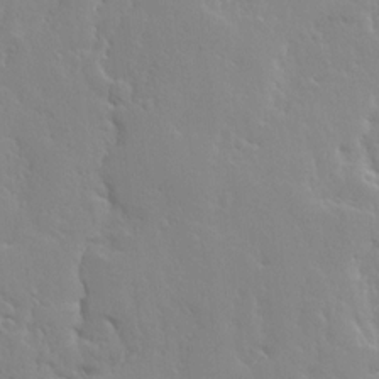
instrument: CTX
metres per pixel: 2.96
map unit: Ave
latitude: 13.0648
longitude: -135.4426
